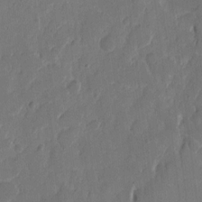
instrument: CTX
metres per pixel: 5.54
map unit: eHh
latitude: 10.3467
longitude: -68.1389
